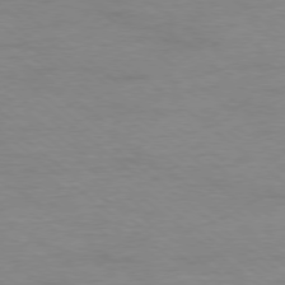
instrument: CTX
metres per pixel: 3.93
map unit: Ap
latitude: -78.5384
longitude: -89.3293
